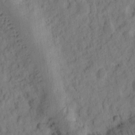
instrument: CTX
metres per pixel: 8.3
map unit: Ht
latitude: 10.0444
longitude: -74.7057
